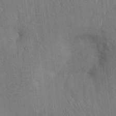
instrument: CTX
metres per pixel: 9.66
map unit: Ht
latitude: 15.5938
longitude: -41.3481
